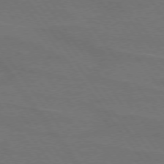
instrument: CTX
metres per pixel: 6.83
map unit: lApd
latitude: 74.7435
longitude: -57.2725
